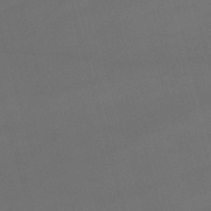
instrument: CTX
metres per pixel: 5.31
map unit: lHb
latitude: -47.5966
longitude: 63.2565
